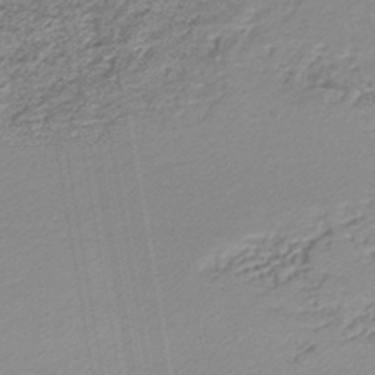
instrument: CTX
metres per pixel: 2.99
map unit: lHb
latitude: -44.8408
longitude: 66.8030
